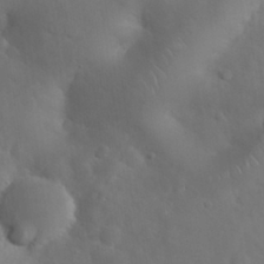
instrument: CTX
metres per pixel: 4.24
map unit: Nhu
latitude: 27.8017
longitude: -65.2159
